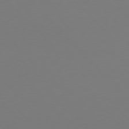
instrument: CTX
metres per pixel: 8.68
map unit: Hpe
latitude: 76.9513
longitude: -170.6679
